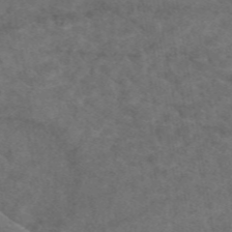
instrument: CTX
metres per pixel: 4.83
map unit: eAb
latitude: 47.8773
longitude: 109.3132
